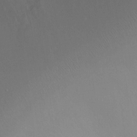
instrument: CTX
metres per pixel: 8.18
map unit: Ht
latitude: 1.9906
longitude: -36.1956
